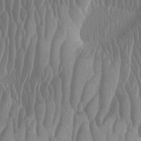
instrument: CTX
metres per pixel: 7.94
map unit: Htu
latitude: -6.2172
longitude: -75.4238
